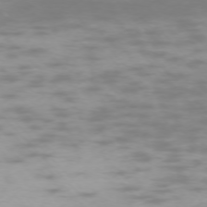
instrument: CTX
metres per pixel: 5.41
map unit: Ap
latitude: -74.8408
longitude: -76.1200
